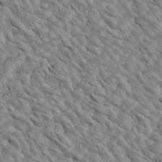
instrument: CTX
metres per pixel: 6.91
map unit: Htu
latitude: 2.5168
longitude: 142.7841
